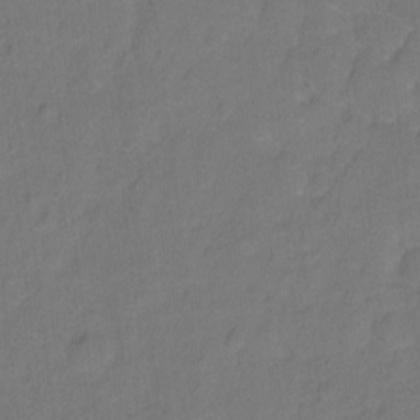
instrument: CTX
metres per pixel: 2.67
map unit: Hto
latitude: -1.7100
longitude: -34.3467
